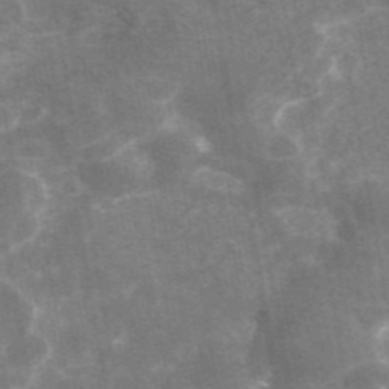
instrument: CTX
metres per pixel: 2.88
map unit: eAb
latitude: 45.8583
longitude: 119.8611
